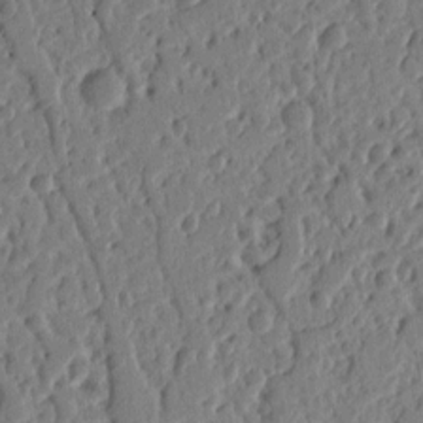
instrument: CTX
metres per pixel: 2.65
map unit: Ht
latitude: 10.5546
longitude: -77.8772
